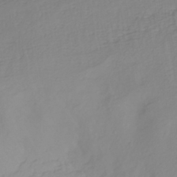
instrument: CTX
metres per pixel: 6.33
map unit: HNhu
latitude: -41.3509
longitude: 100.8785
